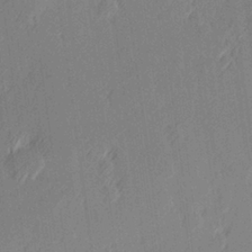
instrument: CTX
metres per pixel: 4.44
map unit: Hve
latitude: 26.7246
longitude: 145.3132
